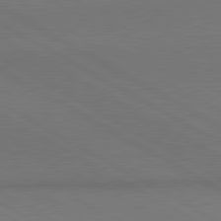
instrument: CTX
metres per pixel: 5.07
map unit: lApd
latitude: 81.0647
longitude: 147.5021
